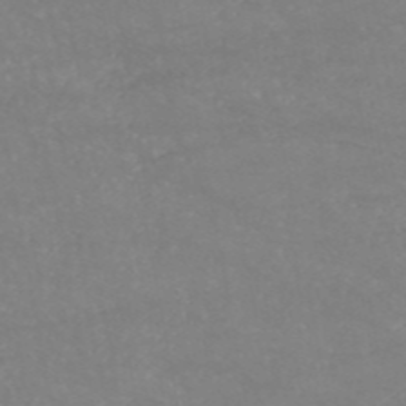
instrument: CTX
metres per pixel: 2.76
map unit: HNb
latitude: -53.9178
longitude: -34.5356
